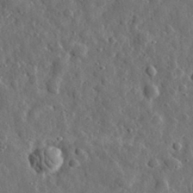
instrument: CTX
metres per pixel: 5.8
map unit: eHh
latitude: 31.3104
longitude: -74.6491
